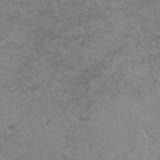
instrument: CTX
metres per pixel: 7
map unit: Hto
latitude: 37.9717
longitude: -41.5560
